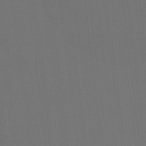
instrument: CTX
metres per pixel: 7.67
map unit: Hto
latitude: -7.6155
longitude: -50.3656
